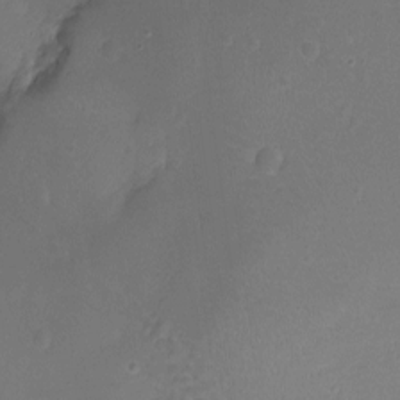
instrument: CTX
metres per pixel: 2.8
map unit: Ht
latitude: -7.2565
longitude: -21.1403
